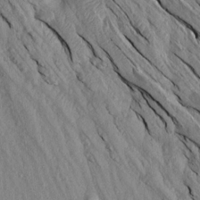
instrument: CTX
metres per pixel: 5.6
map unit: Aa
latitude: 15.7261
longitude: -145.2915
